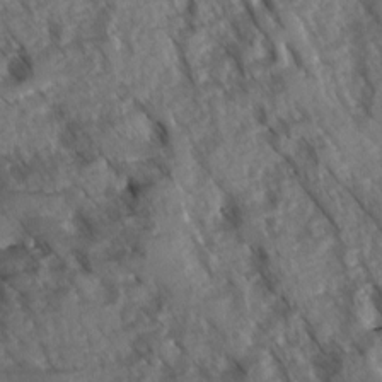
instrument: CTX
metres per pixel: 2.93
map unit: Ave
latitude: -1.1243
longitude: -111.3482
